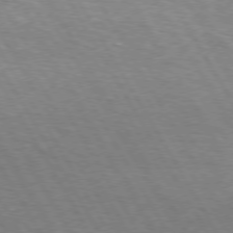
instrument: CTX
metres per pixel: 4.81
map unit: Hpe
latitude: 74.2145
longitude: -141.8961
